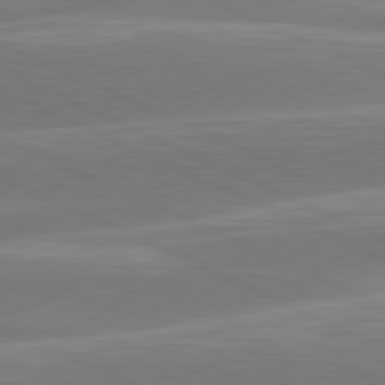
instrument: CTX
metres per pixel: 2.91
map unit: lApd
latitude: 81.3293
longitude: -135.7827
